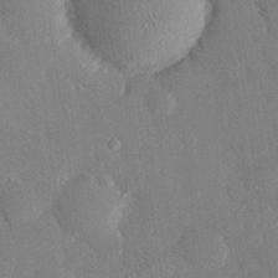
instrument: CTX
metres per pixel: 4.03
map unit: eHh
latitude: 28.3656
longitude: -80.6868
